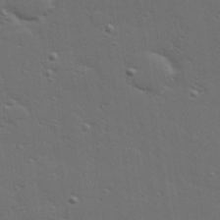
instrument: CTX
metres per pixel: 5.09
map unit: Hve
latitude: 27.6883
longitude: -91.8016
